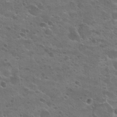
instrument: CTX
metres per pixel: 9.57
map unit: Nhu
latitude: 25.6693
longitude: -50.7246
